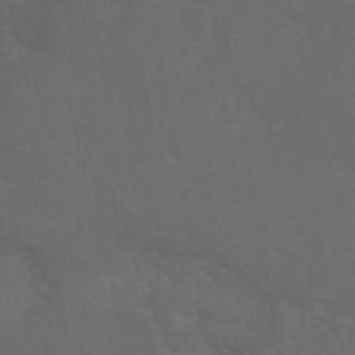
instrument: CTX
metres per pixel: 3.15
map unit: ANa
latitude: 41.0458
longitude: 53.4643
